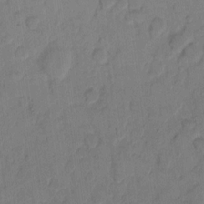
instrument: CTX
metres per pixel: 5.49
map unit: eHh
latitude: 9.5938
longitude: -65.4615
